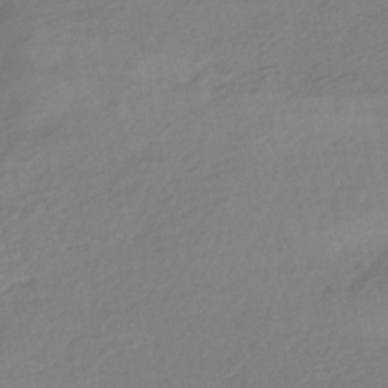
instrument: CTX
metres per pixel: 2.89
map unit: HNhu
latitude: -43.3320
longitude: 97.6533
